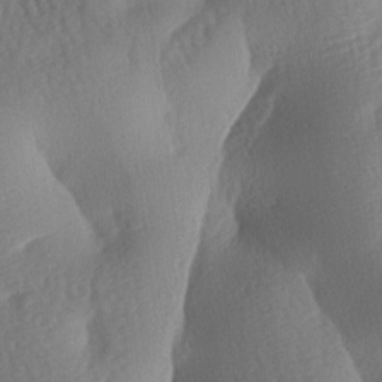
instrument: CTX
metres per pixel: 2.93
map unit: lAa
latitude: -7.9556
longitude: -128.0822
